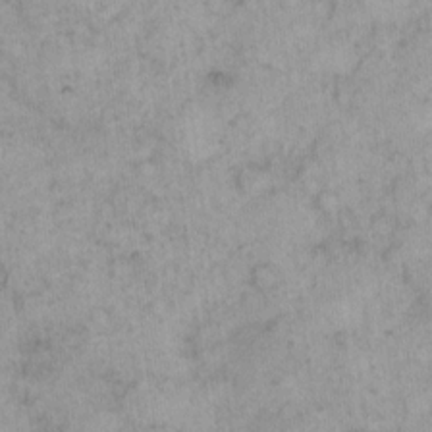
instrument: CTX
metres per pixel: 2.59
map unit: eHh
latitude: 14.9703
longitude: -66.4034
